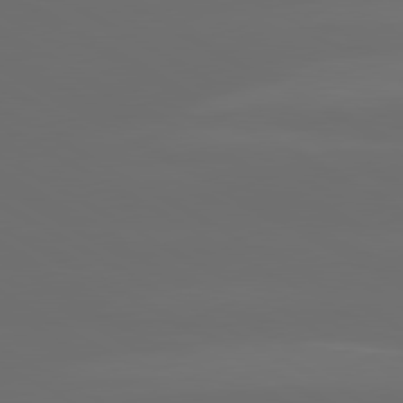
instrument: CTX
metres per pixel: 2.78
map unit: lApd
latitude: 80.5357
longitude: -137.4616
